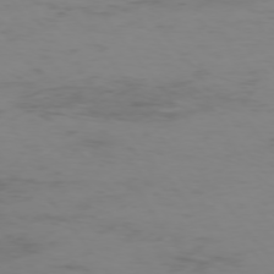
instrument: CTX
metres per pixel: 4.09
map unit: Hpe
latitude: -75.3699
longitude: -19.9528
